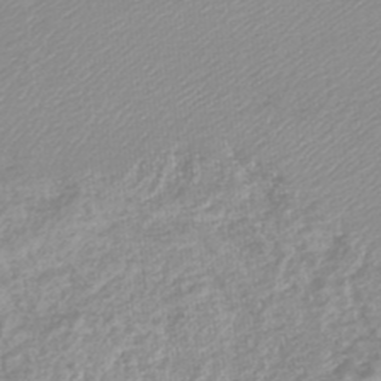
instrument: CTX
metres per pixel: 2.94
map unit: lHb
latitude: -45.4077
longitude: 65.5588
